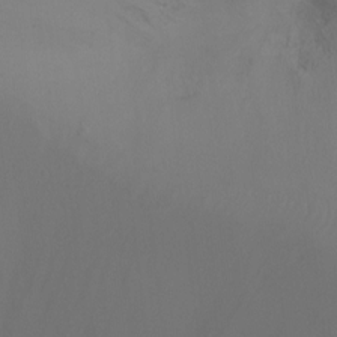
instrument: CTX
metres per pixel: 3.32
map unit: Ht
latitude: -9.7478
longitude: -31.9906
